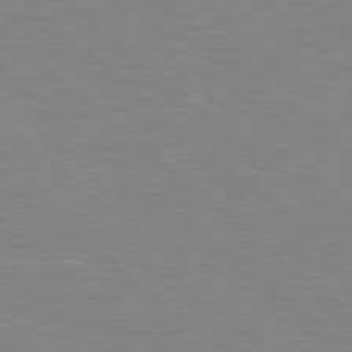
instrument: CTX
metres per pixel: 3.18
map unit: lApd
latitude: 78.8758
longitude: -176.1011
